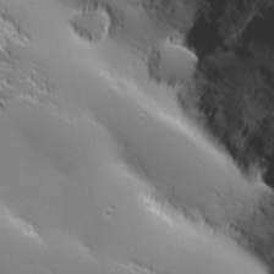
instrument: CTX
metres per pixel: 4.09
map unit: lHvf
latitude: 27.5938
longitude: 141.8044
